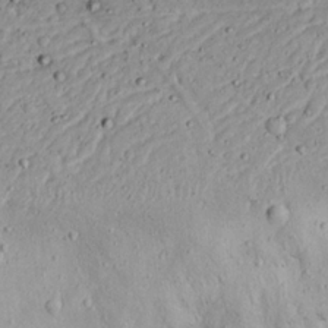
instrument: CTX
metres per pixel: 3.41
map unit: Nhu
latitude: 22.0822
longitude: -70.1956
